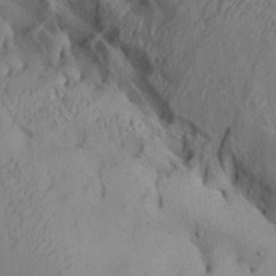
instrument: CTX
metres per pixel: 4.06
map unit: Aa
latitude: 28.1767
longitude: -133.6694
